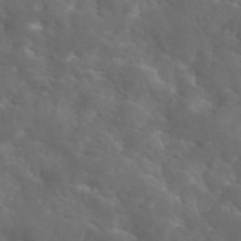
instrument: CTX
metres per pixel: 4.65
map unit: eAb
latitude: 45.8583
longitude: 125.3132
